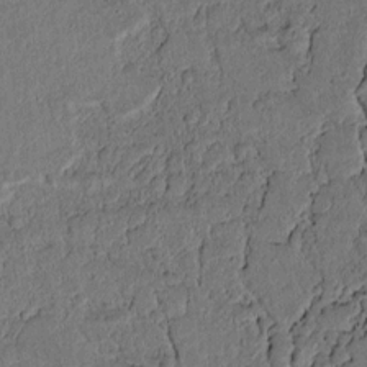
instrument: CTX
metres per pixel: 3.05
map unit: lAvf
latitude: 5.6127
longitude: 168.9541
